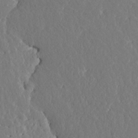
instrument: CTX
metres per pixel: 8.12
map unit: HNhu
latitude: 5.7072
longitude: -6.6490
